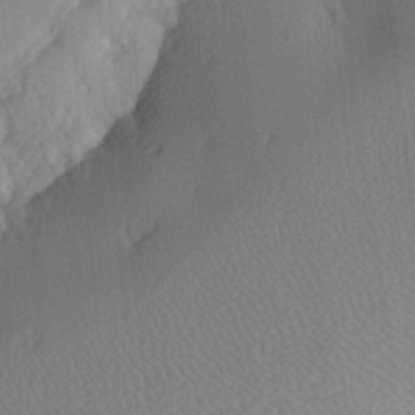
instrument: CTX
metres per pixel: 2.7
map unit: Hve
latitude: 2.2522
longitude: -123.5749
